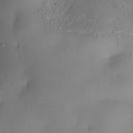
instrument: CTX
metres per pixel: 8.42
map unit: Nhe
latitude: -35.2187
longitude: -143.7450
